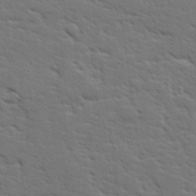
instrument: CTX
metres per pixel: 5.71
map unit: lHvf
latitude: 26.1011
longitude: 143.4832
